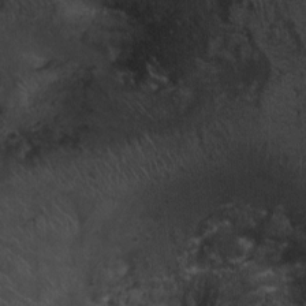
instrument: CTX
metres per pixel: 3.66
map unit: Ht
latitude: -1.1998
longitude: -15.1215
